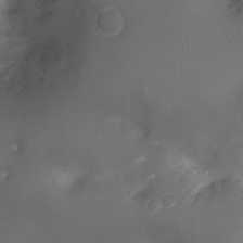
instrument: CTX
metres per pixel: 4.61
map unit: Ht
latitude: -6.8786
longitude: -21.3671
